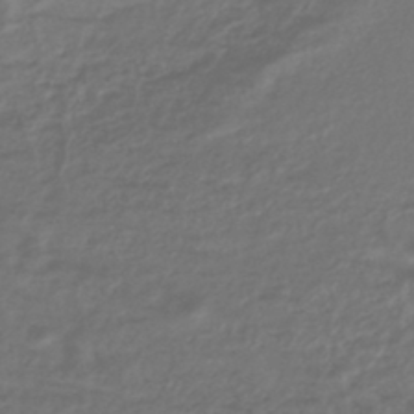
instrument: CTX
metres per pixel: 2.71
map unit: lHb
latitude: -43.6721
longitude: 70.4062
